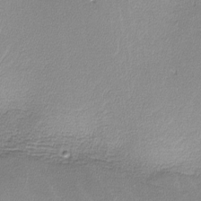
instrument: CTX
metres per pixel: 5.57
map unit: lHvf
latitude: -13.2754
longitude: -102.1955
